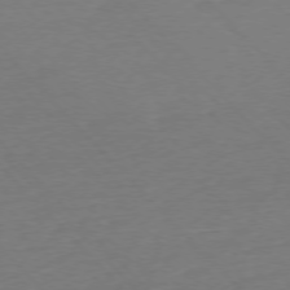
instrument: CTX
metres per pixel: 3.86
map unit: Ap
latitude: -76.8975
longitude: -92.7435
